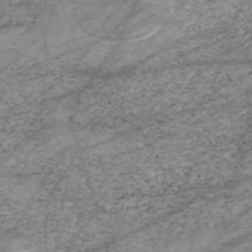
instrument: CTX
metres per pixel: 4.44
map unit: HNhu
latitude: -47.1620
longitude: 28.2928
